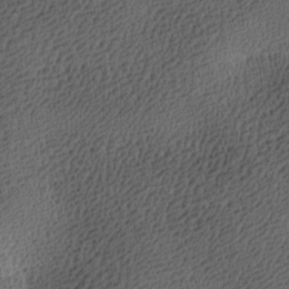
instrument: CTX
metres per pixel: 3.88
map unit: lAa
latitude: -8.7274
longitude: -125.2914
